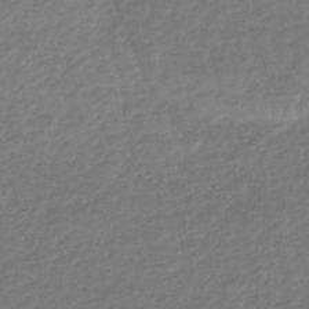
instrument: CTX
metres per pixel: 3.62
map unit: HNhu
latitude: -48.3684
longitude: 96.7085
